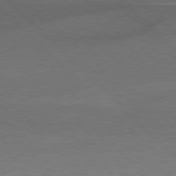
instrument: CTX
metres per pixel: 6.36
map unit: Hpe
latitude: 77.1403
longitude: -156.3845
